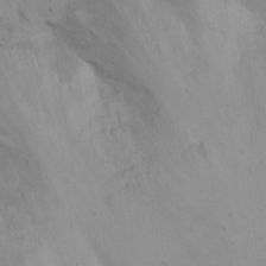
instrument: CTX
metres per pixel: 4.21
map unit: Nhu
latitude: 22.5357
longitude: -69.1025
